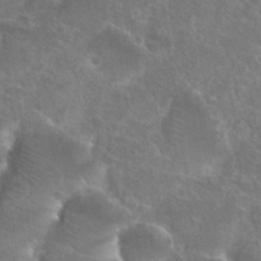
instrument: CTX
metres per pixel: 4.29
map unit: Hto
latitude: 27.3671
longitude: -38.2711
